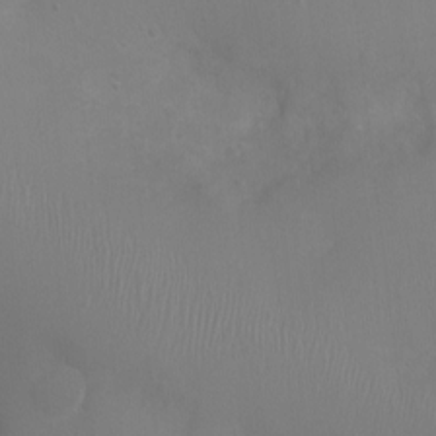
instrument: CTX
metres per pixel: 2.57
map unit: Ht
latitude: -1.2754
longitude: -16.2900
